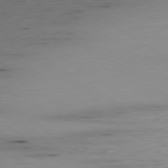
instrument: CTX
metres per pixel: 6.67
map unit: Ap
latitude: -79.6533
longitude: -58.5168
